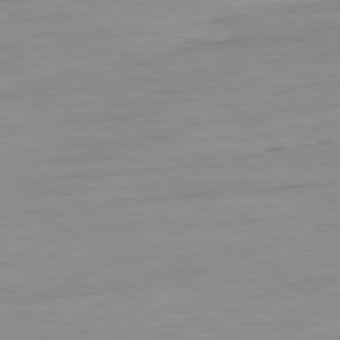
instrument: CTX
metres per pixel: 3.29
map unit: Ap
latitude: -81.2187
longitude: -95.5938
